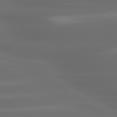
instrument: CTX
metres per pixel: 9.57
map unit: lApd
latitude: 80.4412
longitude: -139.3671
